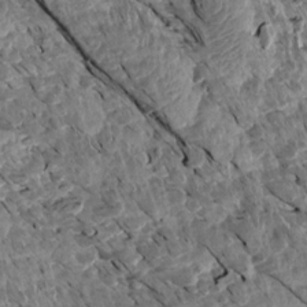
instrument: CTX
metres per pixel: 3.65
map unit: Aa
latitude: 14.3090
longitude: -144.0444
